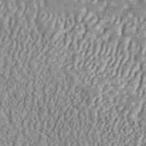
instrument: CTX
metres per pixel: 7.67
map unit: ANa
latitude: 45.4993
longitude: 36.9163
